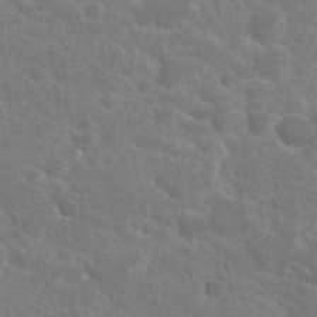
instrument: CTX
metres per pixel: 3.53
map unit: Hto
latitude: 22.3467
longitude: -39.6127
